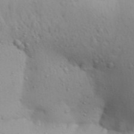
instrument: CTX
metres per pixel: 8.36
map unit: Aa
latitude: 29.7449
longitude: -145.8772
